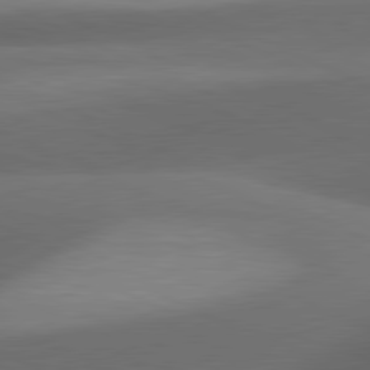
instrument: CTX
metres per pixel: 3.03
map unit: lApd
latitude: 81.2537
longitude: 133.2187
